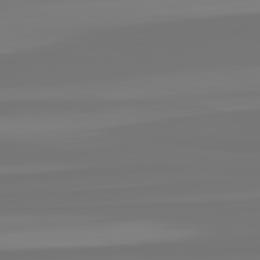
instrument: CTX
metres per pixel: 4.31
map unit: lApd
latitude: 82.6112
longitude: -178.4034
